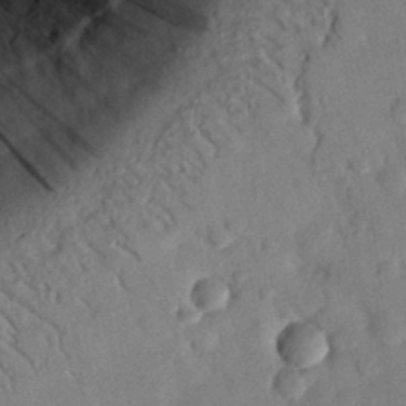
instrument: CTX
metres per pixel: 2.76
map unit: eHh
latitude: 26.6302
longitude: -81.0458
